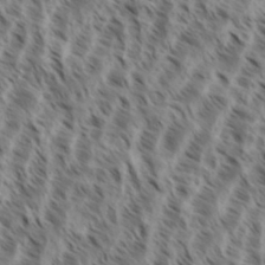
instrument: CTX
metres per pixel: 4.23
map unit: eHh
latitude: 35.1214
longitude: -138.7813
